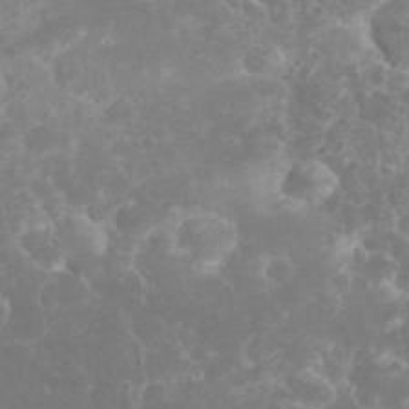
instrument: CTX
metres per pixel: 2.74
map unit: eHh
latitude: 34.8569
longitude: -62.5168
